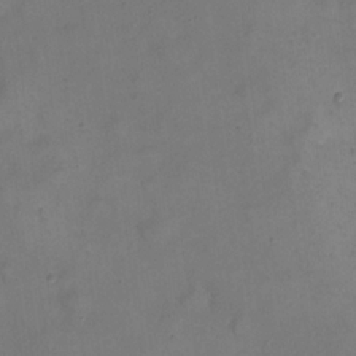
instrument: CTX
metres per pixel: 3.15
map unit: eHh
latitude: 21.1026
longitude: -61.7827
